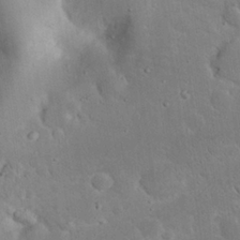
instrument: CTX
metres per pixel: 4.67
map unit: Nhu
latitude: 23.8205
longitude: -71.7449
